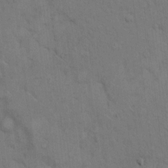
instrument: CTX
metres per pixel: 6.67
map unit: Hto
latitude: 10.1011
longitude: -61.3670
